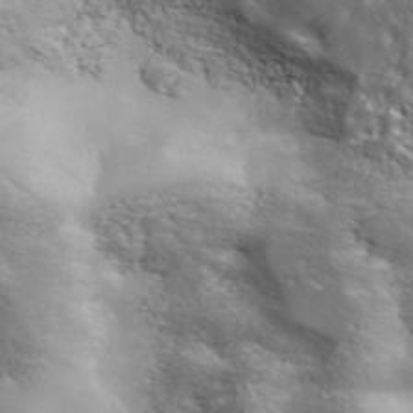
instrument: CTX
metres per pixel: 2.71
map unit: ANa
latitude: 40.2900
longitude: -90.6302
